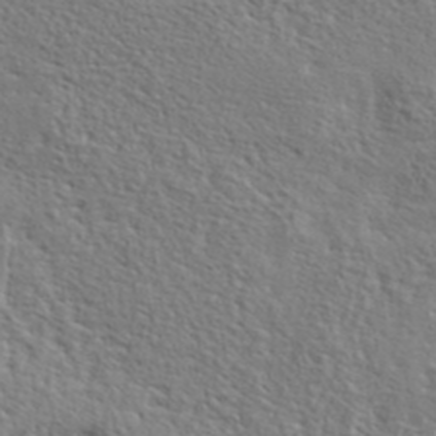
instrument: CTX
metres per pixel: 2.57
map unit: lHvf
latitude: 42.3845
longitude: -88.0822
